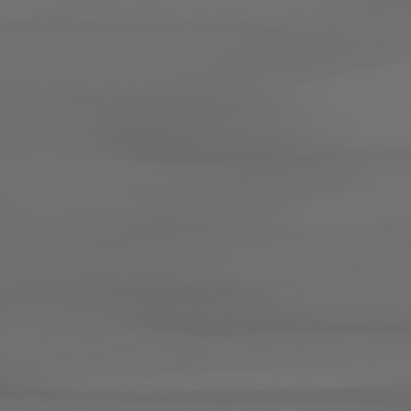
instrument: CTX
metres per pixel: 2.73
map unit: Hpe
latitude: 78.6869
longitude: -134.8947
